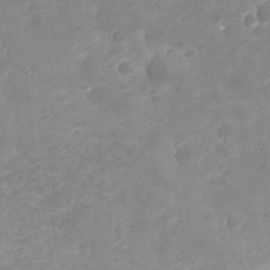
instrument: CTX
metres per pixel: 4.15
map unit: Nhu
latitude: 23.2348
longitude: -61.1592
